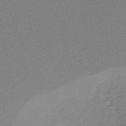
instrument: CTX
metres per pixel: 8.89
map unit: lHb
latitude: -39.2943
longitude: 61.8422
